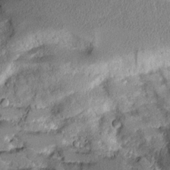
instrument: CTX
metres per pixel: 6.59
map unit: Aa
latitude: 11.4238
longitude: -125.9150
